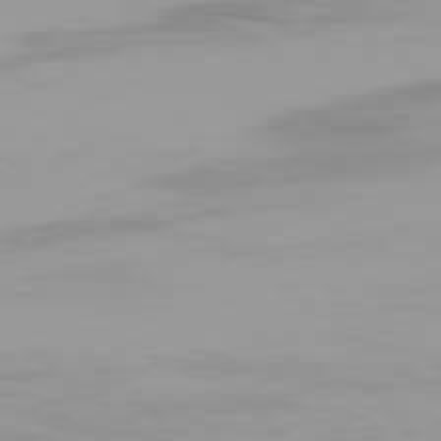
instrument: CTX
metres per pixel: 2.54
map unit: Ap
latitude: -79.1809
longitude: -96.0633
